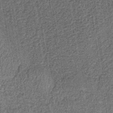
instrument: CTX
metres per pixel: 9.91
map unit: lHb
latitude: -39.5399
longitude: 64.4629
